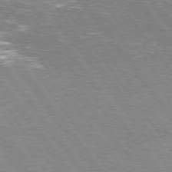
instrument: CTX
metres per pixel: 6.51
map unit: Hpe
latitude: 75.4238
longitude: -142.4979
